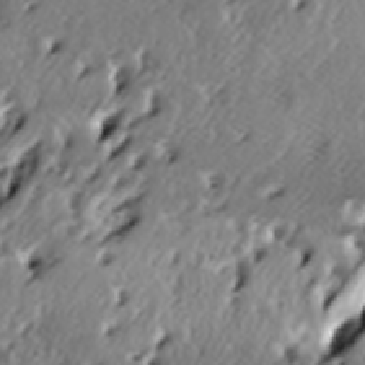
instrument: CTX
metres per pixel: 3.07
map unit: lAa
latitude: -6.6329
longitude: -124.3656
